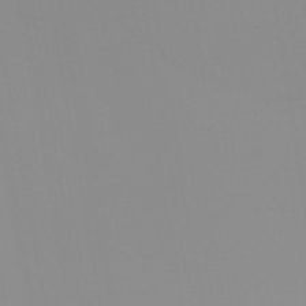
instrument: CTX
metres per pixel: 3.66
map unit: eHh
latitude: -6.8975
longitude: -80.4412
